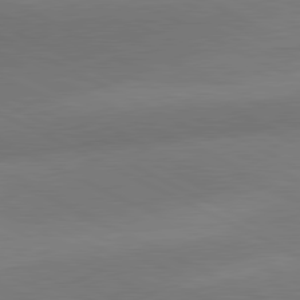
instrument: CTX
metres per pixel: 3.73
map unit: lApd
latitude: 81.0080
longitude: 128.7652
